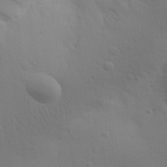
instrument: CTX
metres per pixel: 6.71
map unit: Aa
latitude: 29.5371
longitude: -144.4601
